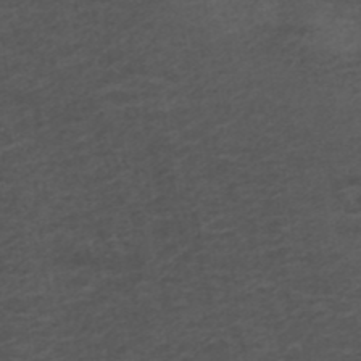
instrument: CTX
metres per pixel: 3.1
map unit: ANa
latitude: 38.8947
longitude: 23.2187
